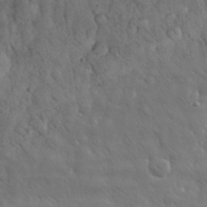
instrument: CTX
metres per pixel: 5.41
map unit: eHh
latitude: 32.3278
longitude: -69.3104
